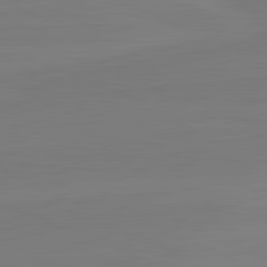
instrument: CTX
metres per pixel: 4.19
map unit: lApd
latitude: 82.1199
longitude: 164.7652
